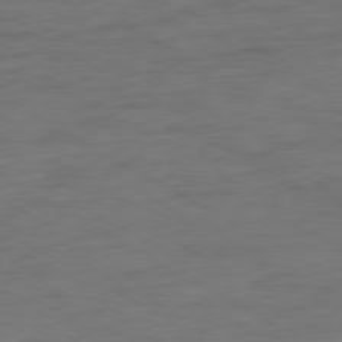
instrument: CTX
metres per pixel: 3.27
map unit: Ap
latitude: -80.3684
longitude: -102.4790
